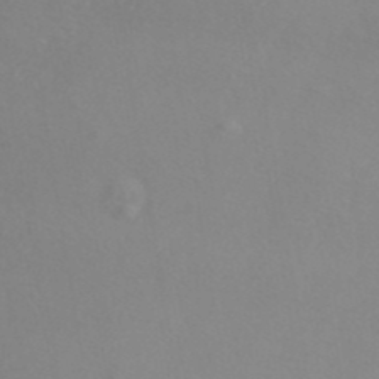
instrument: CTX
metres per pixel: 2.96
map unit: ANa
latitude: 40.8757
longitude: 28.5763
